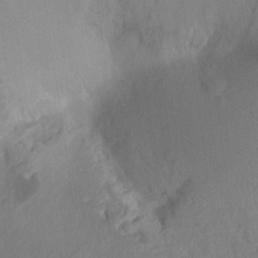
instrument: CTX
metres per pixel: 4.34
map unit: Ht
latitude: -7.5966
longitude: -38.3845
